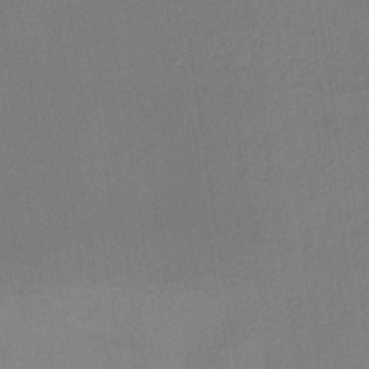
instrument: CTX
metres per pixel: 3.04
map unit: lHb
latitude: -34.6141
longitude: 63.5777
